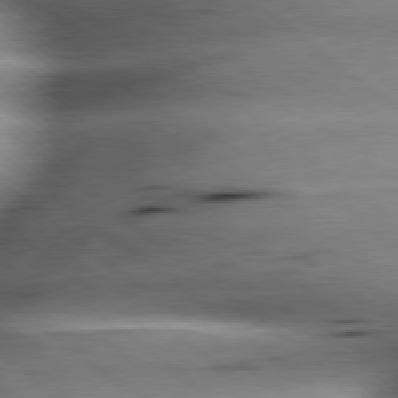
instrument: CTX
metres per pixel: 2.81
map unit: lApd
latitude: 79.3671
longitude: -140.3845
